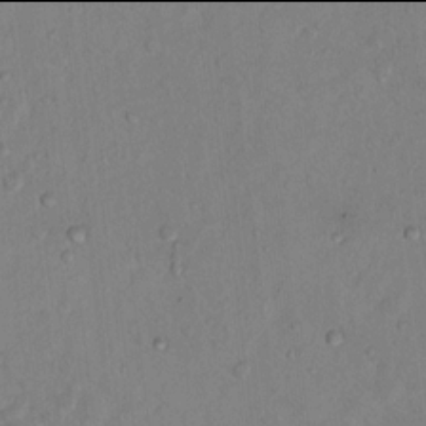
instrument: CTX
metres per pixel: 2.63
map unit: Nhu
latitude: 13.9906
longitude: -36.9892
